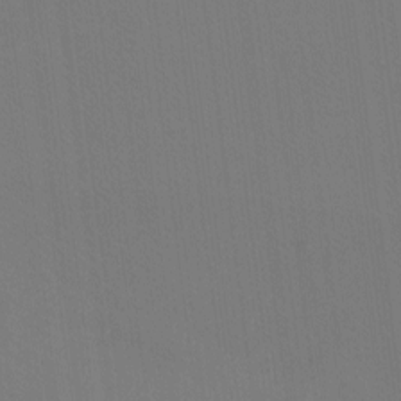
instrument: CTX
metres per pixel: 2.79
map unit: eHh
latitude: -8.4629
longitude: -68.4412
